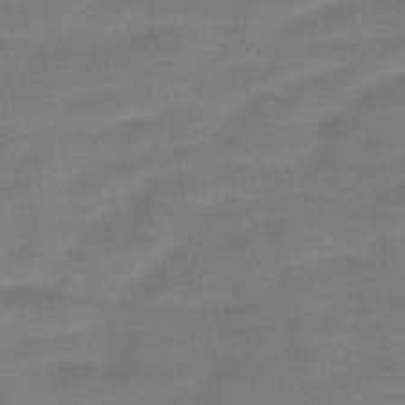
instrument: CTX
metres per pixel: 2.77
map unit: HNb
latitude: -48.7463
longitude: -47.9906
